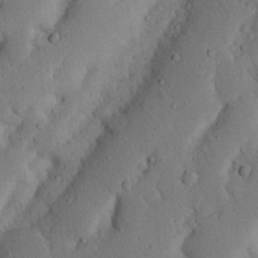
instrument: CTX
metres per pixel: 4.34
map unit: Nhu
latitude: 20.4979
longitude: -74.8191
